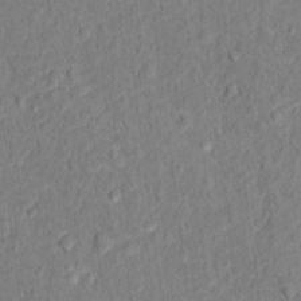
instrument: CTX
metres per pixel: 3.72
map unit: Hto
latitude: 12.4412
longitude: -38.3656
